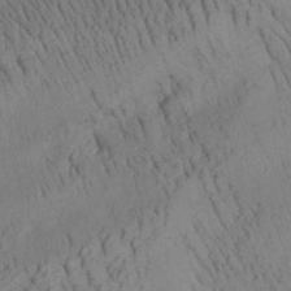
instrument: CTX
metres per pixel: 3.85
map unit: Aa
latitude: 26.4412
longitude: -141.9528
